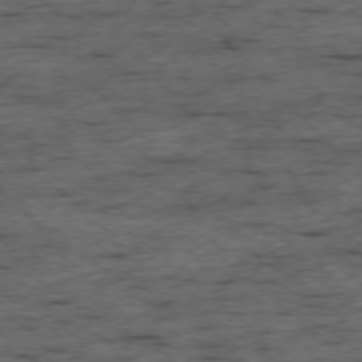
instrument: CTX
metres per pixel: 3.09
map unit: Ap
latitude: -76.2739
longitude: -91.3671
